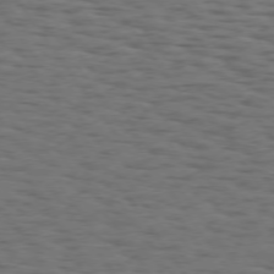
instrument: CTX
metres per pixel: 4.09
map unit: Hpe
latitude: 74.5168
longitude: -132.8002
